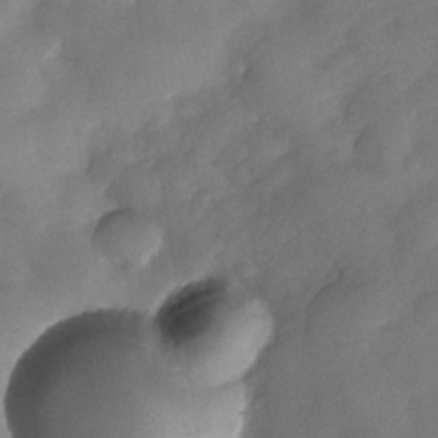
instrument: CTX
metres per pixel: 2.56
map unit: Nhe
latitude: -33.5588
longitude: -143.4238
